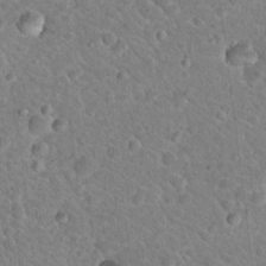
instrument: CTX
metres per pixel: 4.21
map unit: Hto
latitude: 18.8191
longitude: -33.0647
